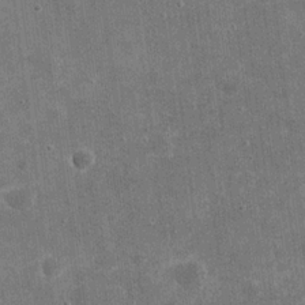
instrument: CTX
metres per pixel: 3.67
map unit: eHh
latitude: 20.0633
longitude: -65.5371
